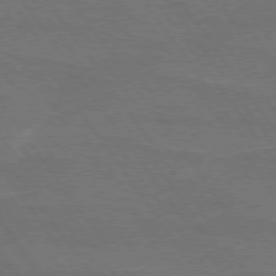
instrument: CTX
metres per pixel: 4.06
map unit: lApd
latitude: 74.7813
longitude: -56.8002
